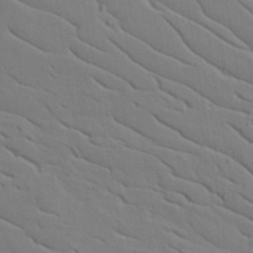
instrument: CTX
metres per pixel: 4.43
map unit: lAvf
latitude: 16.2145
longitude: -125.7071
